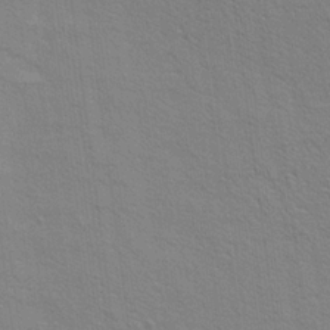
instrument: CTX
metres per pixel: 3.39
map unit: Ave
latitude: 21.6883
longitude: -140.4034
